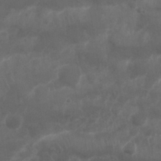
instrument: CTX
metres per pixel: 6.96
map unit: Nhu
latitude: 25.8016
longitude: -62.1200
